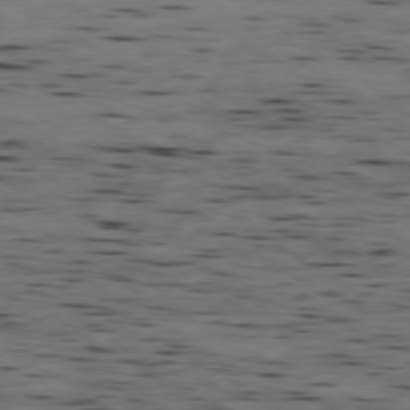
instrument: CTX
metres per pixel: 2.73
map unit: Ap
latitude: -79.6910
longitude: -100.9325
